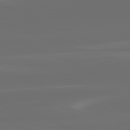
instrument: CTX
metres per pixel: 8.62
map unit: lApd
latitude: 82.2144
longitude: -166.6490
